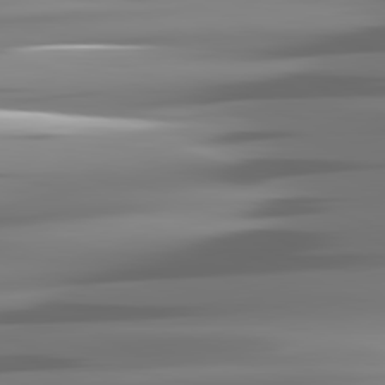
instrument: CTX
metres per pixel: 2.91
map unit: lApd
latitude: 81.6883
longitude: -142.1578
